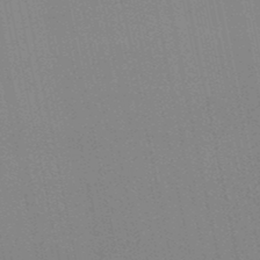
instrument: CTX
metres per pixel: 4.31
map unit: lHb
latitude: -49.0865
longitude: 69.0486
